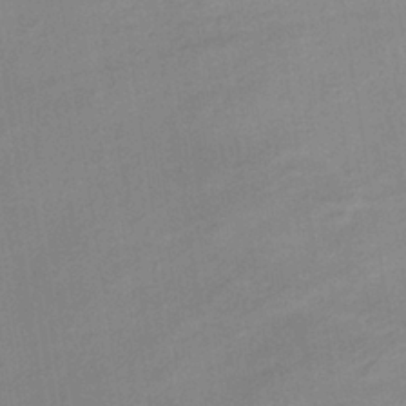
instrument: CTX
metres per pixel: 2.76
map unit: lHb
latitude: -36.4440
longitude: 72.3117
